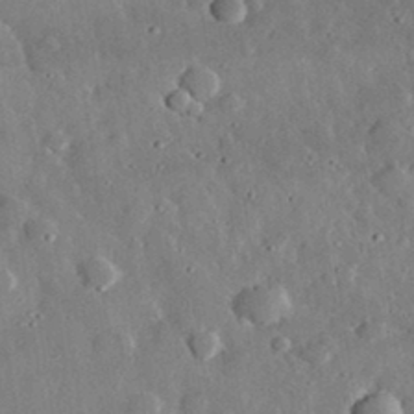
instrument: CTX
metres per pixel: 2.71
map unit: lHvf
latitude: 32.8758
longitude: -84.3467
